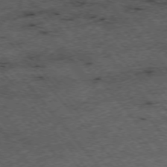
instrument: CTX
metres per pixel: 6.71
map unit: Hpe
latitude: -75.8234
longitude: -18.0444
